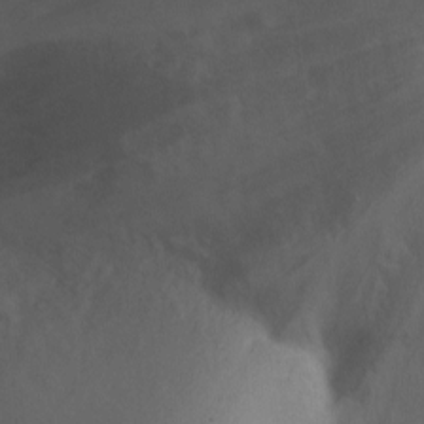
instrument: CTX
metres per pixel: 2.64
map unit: Ht
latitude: 2.4790
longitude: -26.2712
